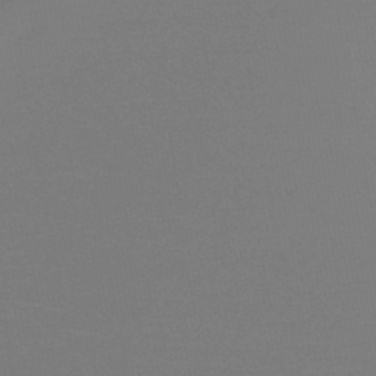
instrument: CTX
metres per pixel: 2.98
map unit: HNb
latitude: -47.4454
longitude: -43.3860
